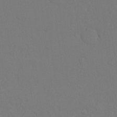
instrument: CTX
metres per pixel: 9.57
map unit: Hto
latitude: -10.2928
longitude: -37.5938
